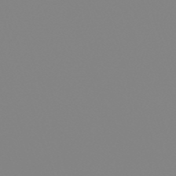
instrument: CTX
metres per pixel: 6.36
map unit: lHb
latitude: -48.8786
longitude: 81.5966
